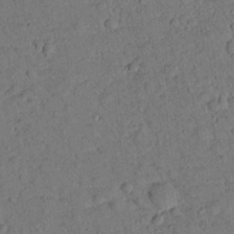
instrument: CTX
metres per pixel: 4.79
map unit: lHvf
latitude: 13.8961
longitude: 178.3495
